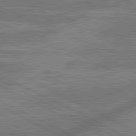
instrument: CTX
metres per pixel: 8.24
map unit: lApd
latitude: 81.4048
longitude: -166.4034
